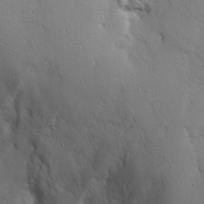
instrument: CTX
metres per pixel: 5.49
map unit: Ave
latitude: 22.0255
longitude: -131.2915
